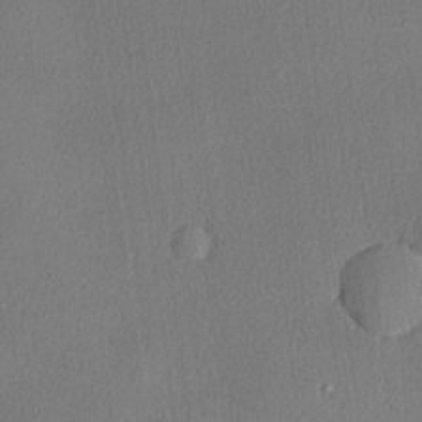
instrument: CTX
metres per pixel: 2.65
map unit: lHvf
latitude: 21.4994
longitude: 140.7841
